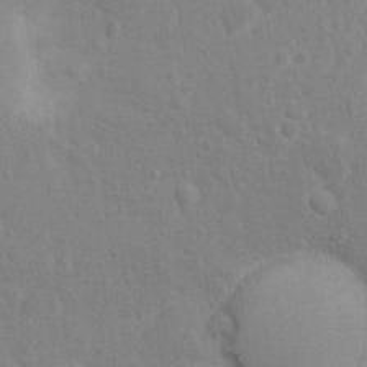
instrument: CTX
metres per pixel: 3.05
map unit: Hto
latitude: 13.5182
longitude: -37.9906
